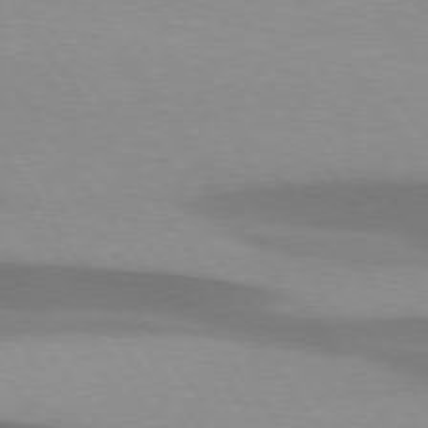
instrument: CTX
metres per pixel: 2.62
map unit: lApd
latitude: 75.3860
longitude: -67.1403
